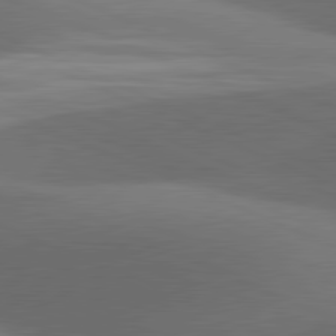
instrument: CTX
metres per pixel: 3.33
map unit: lApd
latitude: 81.3482
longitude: 132.6330
